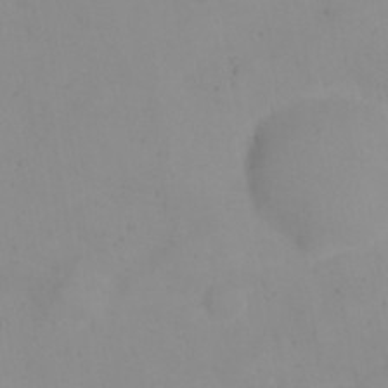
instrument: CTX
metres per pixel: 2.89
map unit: eHh
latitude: 21.9150
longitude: -65.0458
